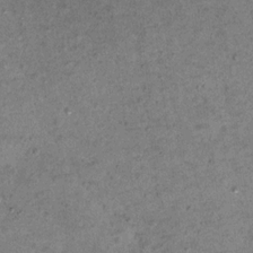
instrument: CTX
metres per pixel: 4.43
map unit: Hto
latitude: 11.3104
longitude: -36.6490
